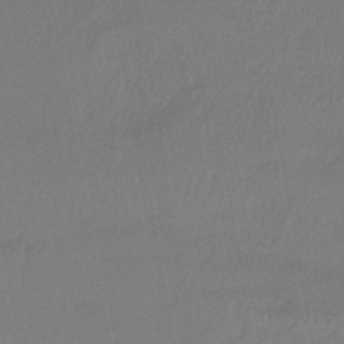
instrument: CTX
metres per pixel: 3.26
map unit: lHb
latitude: -42.5384
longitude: 74.0472
